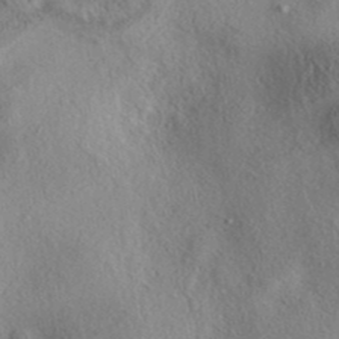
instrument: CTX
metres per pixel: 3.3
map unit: eAb
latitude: 39.6694
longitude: 112.1795
